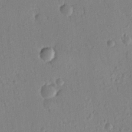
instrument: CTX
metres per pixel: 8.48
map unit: Nhu
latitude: 16.0444
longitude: -78.8191
